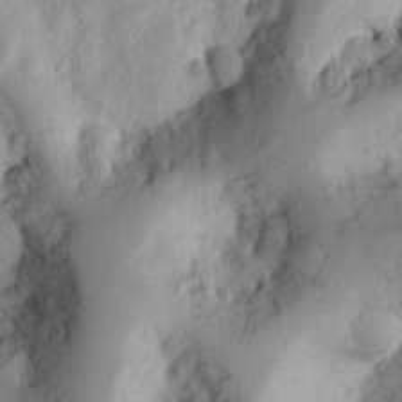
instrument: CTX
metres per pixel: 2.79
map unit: Ht
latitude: 8.7246
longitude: -75.3104
